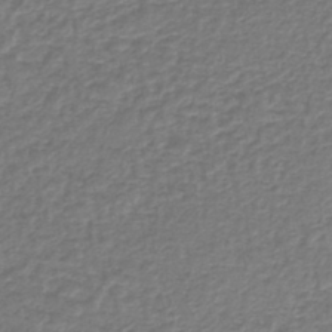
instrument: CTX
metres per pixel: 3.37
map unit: lHb
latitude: -42.9919
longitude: 73.1620
